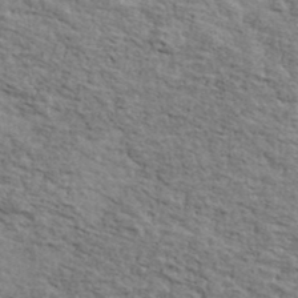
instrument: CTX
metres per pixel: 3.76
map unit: Ave
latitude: 41.4615
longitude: -110.2145
